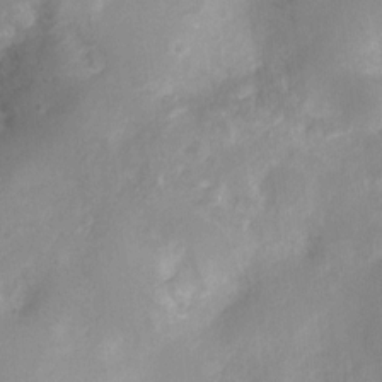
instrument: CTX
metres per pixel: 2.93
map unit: Nhu
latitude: 4.6490
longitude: -18.3845
